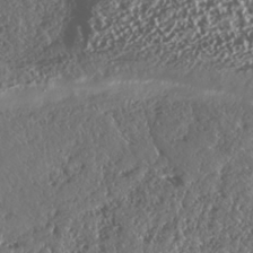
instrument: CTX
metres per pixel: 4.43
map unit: HNhu
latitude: -36.9730
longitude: 33.3699
